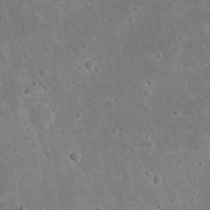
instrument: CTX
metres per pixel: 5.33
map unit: Nhu
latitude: 23.2159
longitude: -71.5182
